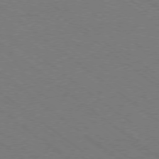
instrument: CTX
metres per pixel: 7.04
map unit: Ap
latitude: -78.7085
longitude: -64.1578
